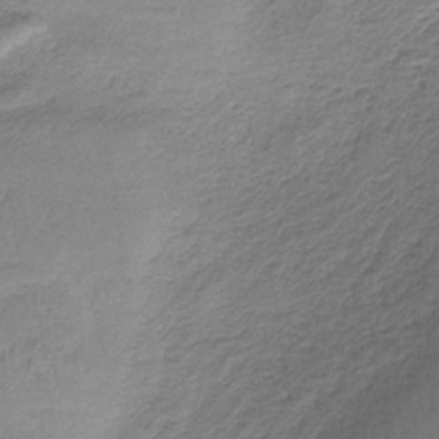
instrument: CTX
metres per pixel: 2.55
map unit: HNb
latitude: -34.8597
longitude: 58.6140
